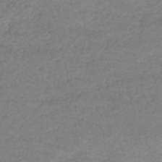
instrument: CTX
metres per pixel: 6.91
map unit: HNb
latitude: -54.0283
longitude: -35.9150
